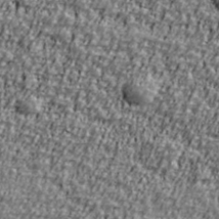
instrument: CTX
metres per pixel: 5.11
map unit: Ave
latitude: 41.2159
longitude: -112.0822
